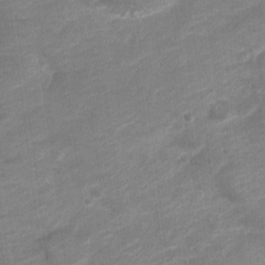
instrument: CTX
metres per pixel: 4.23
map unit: Nve
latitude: -18.4629
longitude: 106.8030
